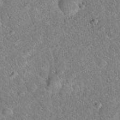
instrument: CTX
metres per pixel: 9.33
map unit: Hto
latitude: 17.7639
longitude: -52.1578
